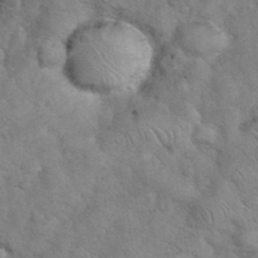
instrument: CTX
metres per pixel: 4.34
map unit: eHh
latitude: 36.3845
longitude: -65.4237
